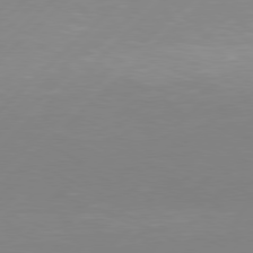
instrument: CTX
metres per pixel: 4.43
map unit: Hpe
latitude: 77.6882
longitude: -131.6883
